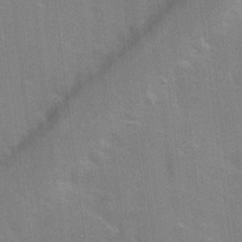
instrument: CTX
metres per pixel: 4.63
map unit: Hve
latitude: 17.6883
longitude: 151.4832
